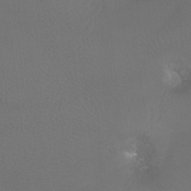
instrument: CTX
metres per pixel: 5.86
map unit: Htu
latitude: -7.4643
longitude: -33.7639
